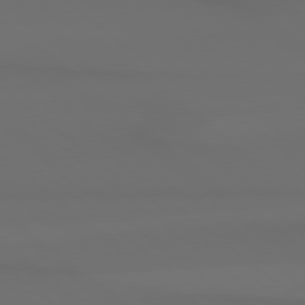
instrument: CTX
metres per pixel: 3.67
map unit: Hpe
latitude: 78.4790
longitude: -133.8961
